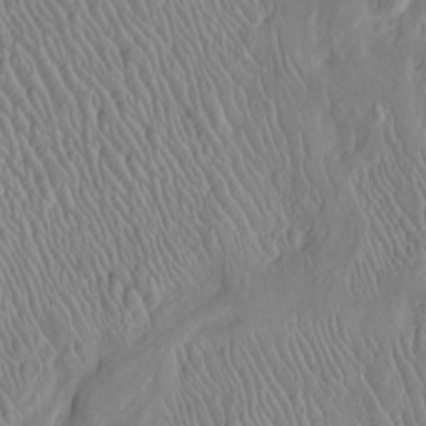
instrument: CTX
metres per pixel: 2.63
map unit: Htu
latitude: -6.1606
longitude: 153.1242
